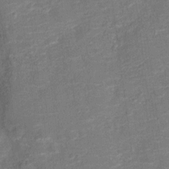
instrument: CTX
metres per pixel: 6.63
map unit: Nve
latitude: -20.0283
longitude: 103.7100
